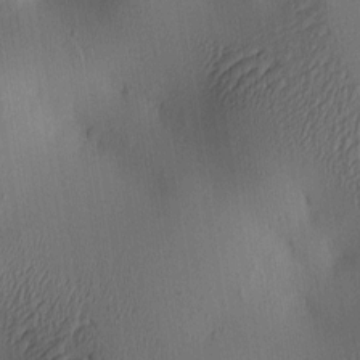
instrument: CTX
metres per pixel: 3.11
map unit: lAa
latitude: 5.4237
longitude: -113.2348
